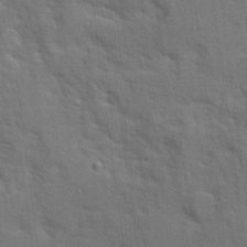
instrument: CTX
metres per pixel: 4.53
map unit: Ave
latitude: 10.1389
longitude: -102.6301
